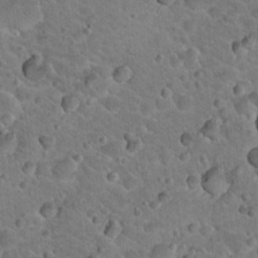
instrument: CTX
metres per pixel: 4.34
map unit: Hto
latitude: 19.3481
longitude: -33.1025
